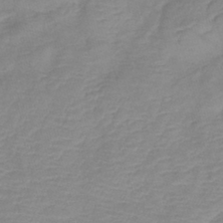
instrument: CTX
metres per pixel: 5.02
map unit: lHb
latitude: -40.3306
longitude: 76.0283
